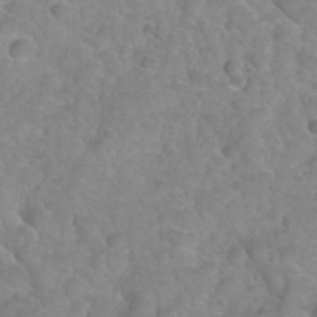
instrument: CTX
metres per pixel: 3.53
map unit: Hto
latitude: 35.4993
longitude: -51.2914
